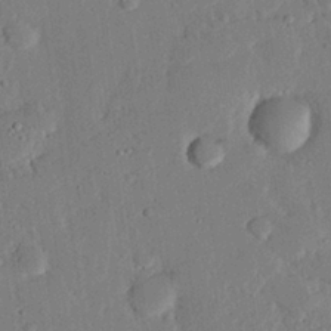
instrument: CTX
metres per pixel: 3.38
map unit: eHh
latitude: 25.8394
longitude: -81.3104
